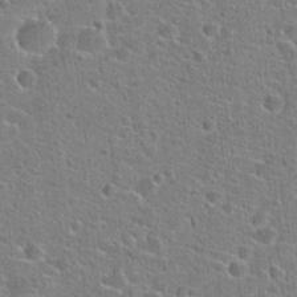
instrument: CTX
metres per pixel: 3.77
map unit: Hto
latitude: 22.2900
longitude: -44.5546
